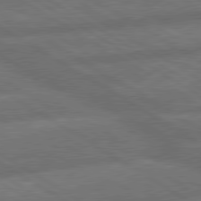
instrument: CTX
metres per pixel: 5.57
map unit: lApd
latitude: 79.9339
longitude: -165.6694
